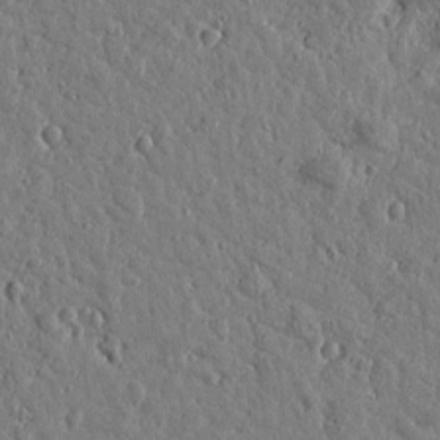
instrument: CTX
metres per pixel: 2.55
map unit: Htu
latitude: 1.0080
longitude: -178.8569
